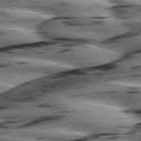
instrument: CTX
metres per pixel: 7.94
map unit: lApd
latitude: 76.2144
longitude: -82.4034
